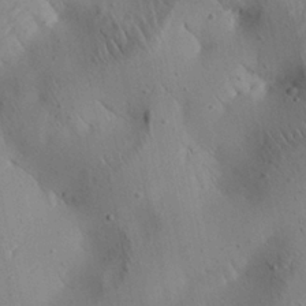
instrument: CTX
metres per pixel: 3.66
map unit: Aa
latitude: 25.0080
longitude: -143.0836
